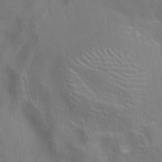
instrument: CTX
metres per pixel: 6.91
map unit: eAb
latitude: 34.6490
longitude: 111.4643
